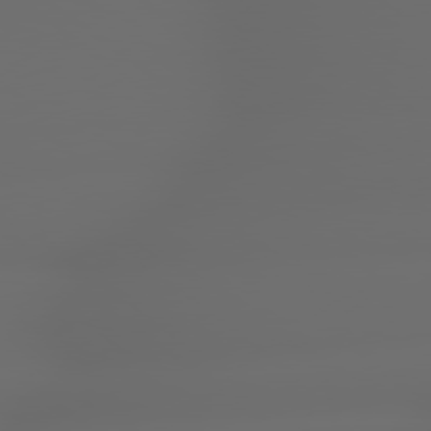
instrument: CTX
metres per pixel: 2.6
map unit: lApd
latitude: 79.1214
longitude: -163.7828
